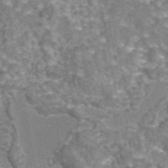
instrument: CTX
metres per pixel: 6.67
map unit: eAb
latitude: 44.1011
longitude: 105.7099
